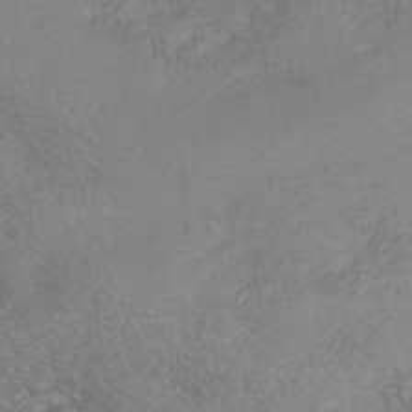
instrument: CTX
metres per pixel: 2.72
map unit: Nhe
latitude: -41.2187
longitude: -109.8961
